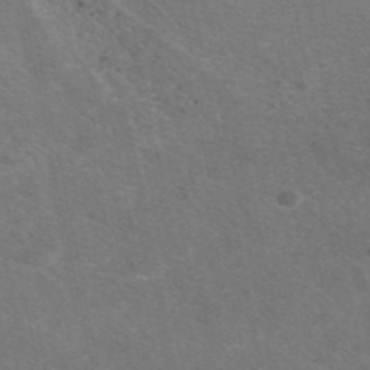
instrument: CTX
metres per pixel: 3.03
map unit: eAb
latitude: 47.5938
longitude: 115.6722
